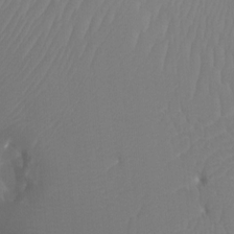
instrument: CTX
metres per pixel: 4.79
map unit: Ht
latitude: -4.2928
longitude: -18.6679
